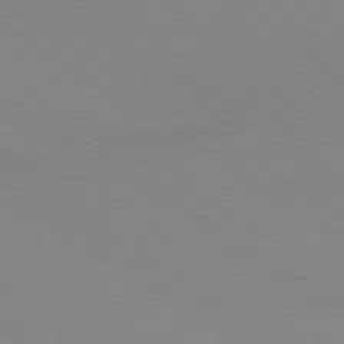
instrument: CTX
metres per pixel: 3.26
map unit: Ap
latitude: -78.7274
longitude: -84.6113
